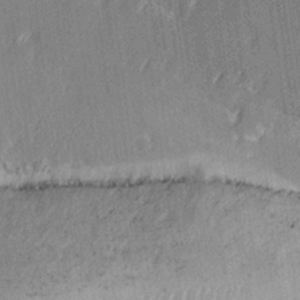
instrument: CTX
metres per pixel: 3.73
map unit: Hve
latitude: 27.1403
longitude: 145.4454
